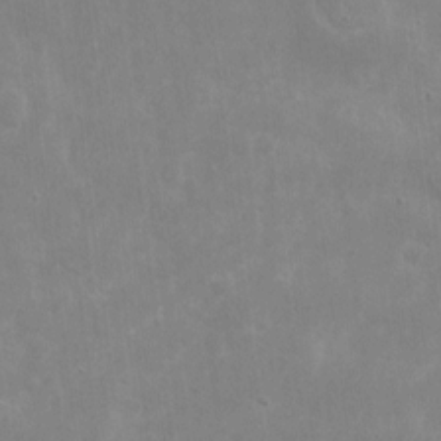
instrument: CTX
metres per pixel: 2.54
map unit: eHh
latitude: 8.4790
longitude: -72.5735
